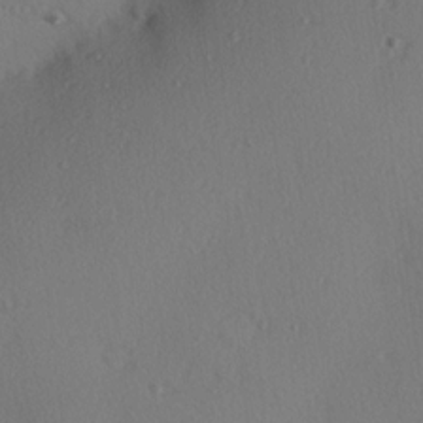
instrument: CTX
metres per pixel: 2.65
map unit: Hve
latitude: 14.3090
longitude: -90.1956
